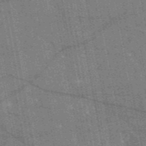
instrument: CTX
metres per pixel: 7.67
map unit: HNb
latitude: -53.8044
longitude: -41.0458
